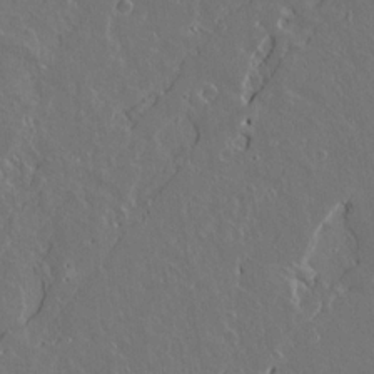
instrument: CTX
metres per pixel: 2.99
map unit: lAvf
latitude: 15.5183
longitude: -129.1214
